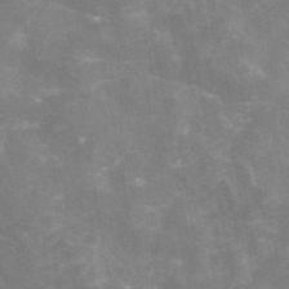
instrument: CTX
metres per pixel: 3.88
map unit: eAb
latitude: 46.3468
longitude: 124.8597
